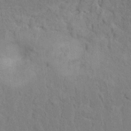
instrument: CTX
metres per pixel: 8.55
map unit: Hto
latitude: 13.9717
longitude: -38.0444
